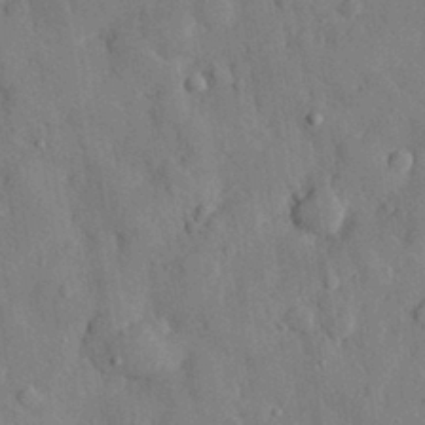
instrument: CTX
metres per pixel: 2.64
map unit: eHh
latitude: 29.4804
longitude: -77.4993
